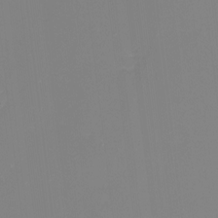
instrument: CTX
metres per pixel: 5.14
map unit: Nhu
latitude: -8.7085
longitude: -82.1766
